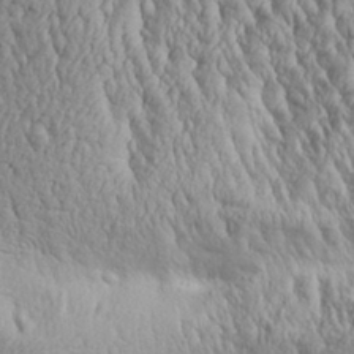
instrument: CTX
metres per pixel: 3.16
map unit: Aa
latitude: 29.9150
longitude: -137.6883
